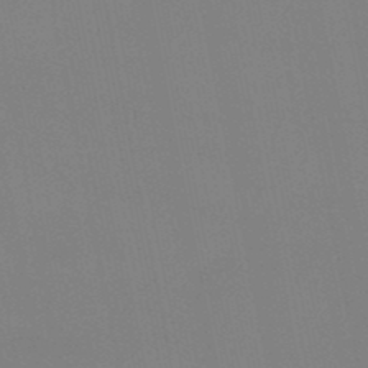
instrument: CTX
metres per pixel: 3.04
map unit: eHb
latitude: -50.2928
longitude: 68.9730
